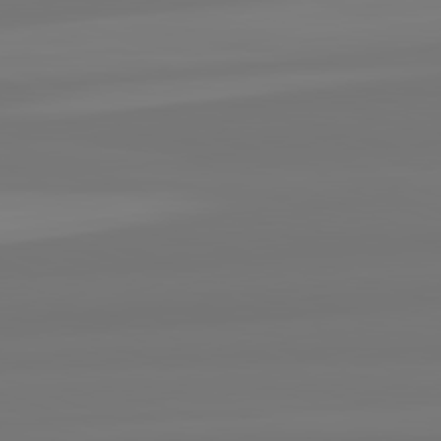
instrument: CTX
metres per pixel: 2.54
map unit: lApd
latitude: 82.3845
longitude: -176.7435
